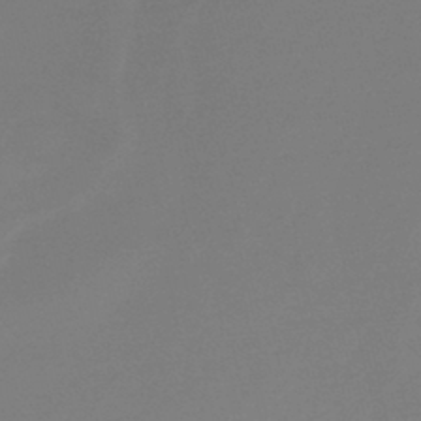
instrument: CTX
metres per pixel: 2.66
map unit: lHb
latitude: -41.5210
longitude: 77.9178
